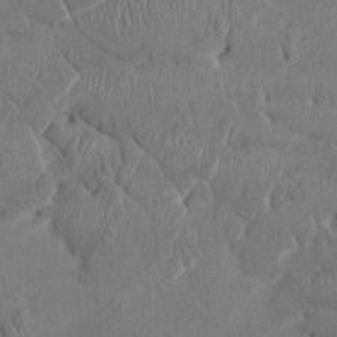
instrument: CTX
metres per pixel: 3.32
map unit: HNhu
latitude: 3.0269
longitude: -6.6490
